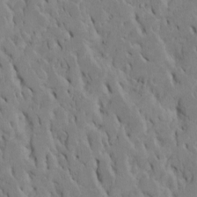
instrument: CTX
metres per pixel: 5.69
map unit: Htu
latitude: -7.5777
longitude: 145.1053
